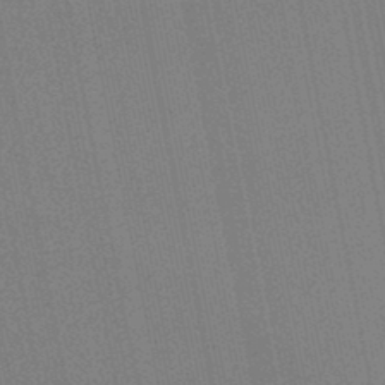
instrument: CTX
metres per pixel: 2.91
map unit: lHb
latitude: -46.9541
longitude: 77.8989
